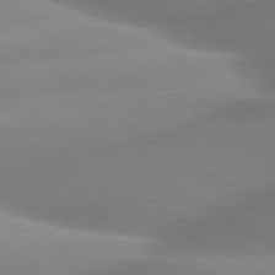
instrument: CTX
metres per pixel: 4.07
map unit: lApd
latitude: 80.3656
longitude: -158.6113
